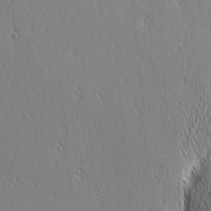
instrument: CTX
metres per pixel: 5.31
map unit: lAa
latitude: 1.8205
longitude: -115.8016
